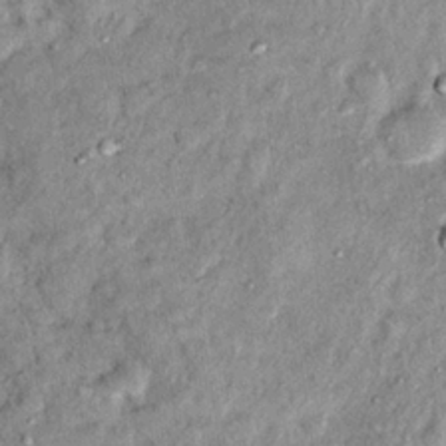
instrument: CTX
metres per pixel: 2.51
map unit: Hto
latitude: 15.0648
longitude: -35.4615
